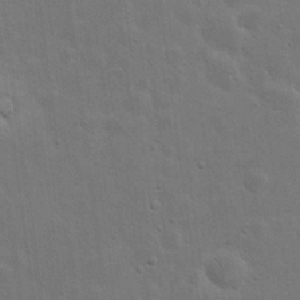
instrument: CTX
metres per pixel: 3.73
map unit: eHh
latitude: 20.2145
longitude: -62.4790
